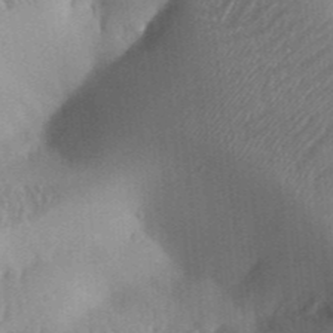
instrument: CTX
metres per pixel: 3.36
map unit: Aa
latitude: 32.5357
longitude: -142.2712
